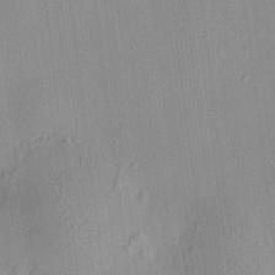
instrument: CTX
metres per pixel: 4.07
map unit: HNhu
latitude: 8.0444
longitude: 13.8989
